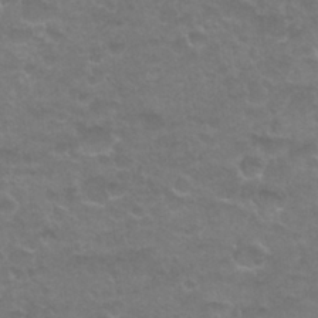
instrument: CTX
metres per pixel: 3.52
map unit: Nhu
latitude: 26.9703
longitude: -53.0648
